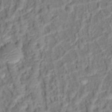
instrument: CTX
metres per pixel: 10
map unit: Hto
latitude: 13.4616
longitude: -38.6868
